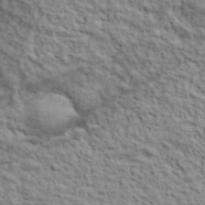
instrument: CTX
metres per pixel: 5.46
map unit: lHvf
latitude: 38.8947
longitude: -88.7436
